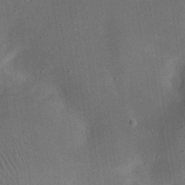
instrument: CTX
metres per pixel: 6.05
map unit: eHh
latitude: 24.2900
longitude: -70.3656
